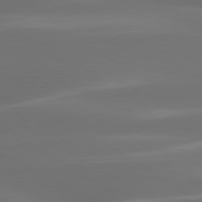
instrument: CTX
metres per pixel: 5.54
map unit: lApd
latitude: 80.5735
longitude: -138.8569
